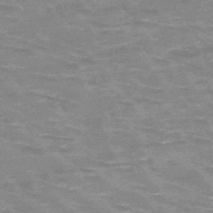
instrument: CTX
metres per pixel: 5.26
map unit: HNb
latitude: -48.5007
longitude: -49.0836
